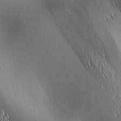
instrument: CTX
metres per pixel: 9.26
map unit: lAa
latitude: 1.6505
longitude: -116.2523
